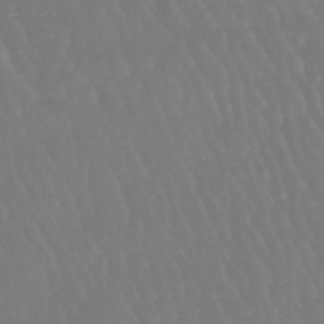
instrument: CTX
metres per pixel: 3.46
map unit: eHb
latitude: -46.3495
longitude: 79.7666
